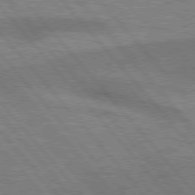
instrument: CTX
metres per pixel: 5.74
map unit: lApd
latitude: 76.2711
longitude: -61.7638
